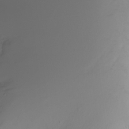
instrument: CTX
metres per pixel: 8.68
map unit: Ht
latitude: -6.4251
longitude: -30.0822
